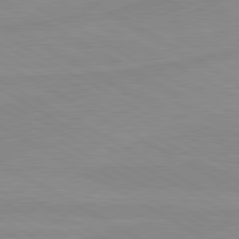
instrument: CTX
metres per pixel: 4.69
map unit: lApd
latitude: 80.3467
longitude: -176.3467
